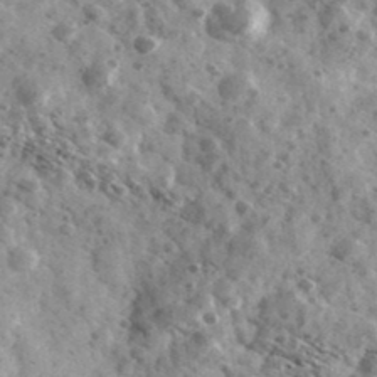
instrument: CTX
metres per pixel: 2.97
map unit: Ave
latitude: 38.6679
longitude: -107.6694
